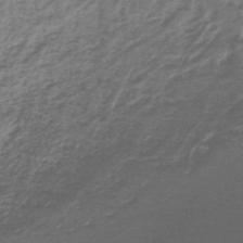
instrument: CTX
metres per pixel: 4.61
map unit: lHb
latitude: -44.9353
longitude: 74.9542
